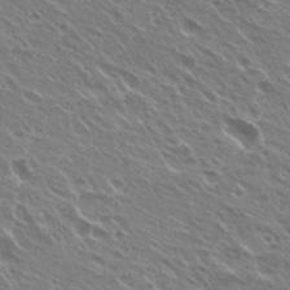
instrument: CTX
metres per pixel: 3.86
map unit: Hto
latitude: 24.0444
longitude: -30.6680
